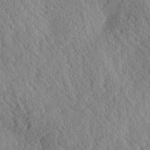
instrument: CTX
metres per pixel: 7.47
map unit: Aa
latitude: 24.6490
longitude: -133.7261
